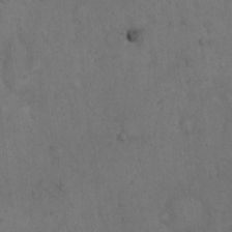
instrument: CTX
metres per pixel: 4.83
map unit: Hto
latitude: 13.8017
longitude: -56.1010
